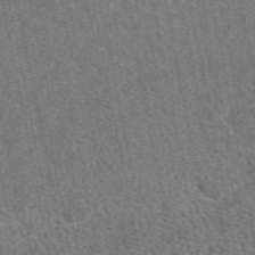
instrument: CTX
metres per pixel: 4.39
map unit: eAb
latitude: 48.8569
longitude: 116.9163
